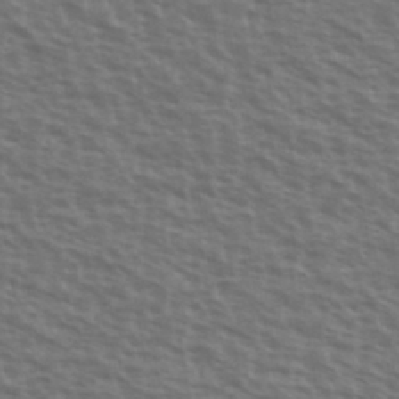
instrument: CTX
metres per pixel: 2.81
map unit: Ave
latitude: 38.6301
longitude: -111.5938
